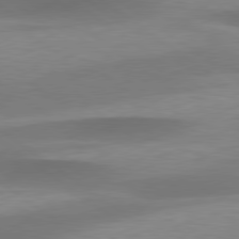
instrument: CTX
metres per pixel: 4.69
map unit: lApd
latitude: 79.5560
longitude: -91.4237
